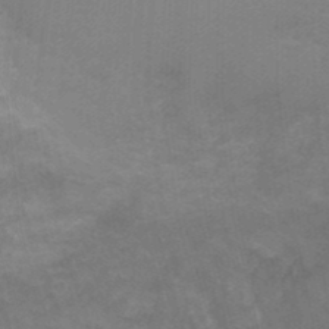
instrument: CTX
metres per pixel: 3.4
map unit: Ht
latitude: -0.8597
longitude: -16.6679
